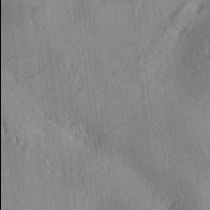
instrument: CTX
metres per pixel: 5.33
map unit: lAa
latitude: -4.6140
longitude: -125.9906
